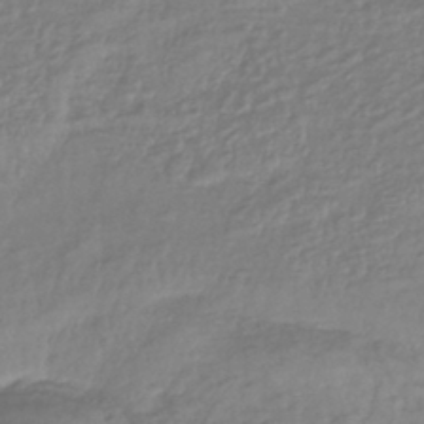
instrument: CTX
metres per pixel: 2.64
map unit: eHb
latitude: -41.7477
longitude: 81.7856
